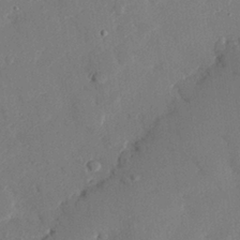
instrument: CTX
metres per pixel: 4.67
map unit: eHh
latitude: 27.2159
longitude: -80.9892
